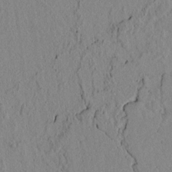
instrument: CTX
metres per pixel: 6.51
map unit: lAvf
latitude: 5.5749
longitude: 166.5952
